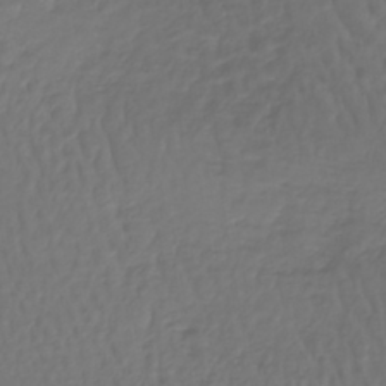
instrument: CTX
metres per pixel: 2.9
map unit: lHb
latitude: -42.9730
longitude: 66.0850
